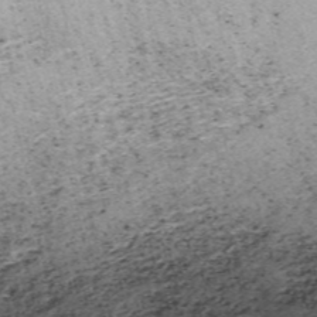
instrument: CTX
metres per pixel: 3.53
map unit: HNb
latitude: -55.2754
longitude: -42.9514
